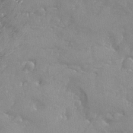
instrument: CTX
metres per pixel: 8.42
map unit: Ave
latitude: -8.4629
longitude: -117.6883
